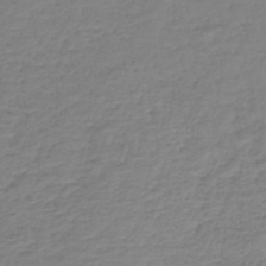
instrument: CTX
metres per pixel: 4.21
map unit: lHb
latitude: -43.4076
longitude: 72.0661
